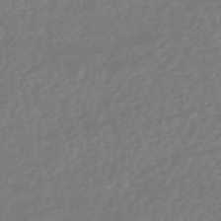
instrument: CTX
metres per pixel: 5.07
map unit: eHb
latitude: -46.2550
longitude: 84.3873
